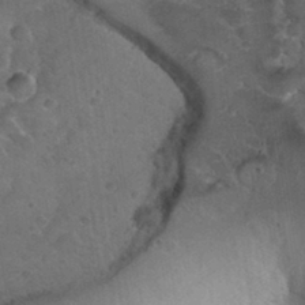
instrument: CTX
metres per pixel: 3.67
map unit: Hto
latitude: 32.2900
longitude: -51.2159
